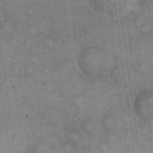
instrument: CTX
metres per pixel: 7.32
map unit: eHh
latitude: 20.4223
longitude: -60.7813
